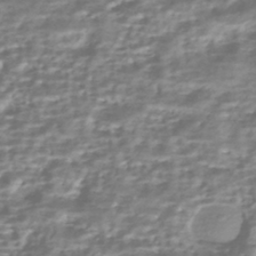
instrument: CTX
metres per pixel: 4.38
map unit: HNhu
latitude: -43.2564
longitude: 99.4832
